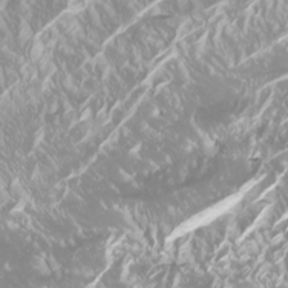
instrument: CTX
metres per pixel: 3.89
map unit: Nhu
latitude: -10.4629
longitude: -68.6301
